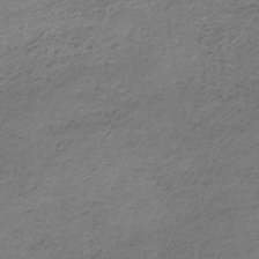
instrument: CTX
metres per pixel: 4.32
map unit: lHb
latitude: -34.6707
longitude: 62.1228
